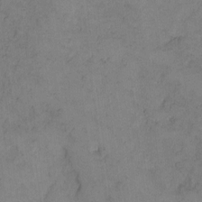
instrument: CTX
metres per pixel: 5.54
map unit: Hto
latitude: 8.8569
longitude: -58.6680
